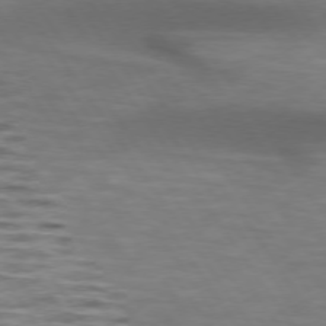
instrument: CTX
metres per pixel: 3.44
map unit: lApd
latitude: 74.2334
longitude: -52.7435
